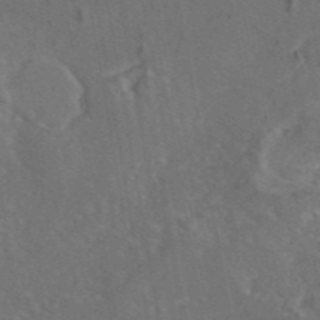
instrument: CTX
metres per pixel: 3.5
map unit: eAb
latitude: 46.1200
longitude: 109.0675
